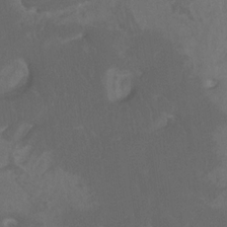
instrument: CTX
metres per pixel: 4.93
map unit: Htu
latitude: -11.7289
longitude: -73.7827
